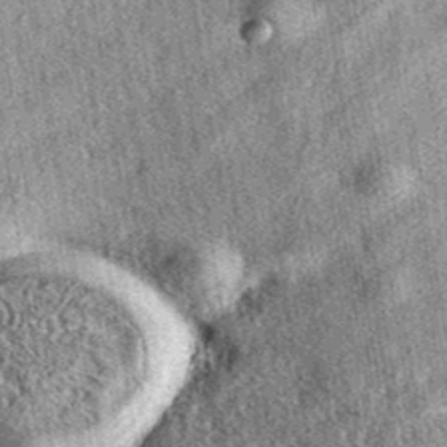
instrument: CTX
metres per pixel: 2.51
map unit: eAb
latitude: 39.2348
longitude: 108.8786
